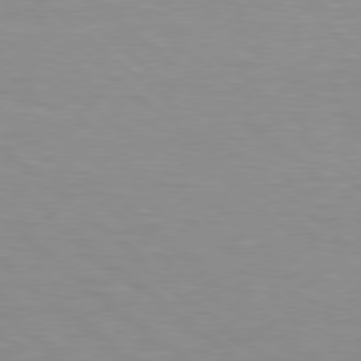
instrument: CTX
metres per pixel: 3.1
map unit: Hpe
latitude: 78.4601
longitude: -150.7624
